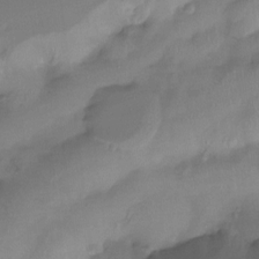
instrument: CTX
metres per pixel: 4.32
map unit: Htu
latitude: -15.0865
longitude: -45.6505
